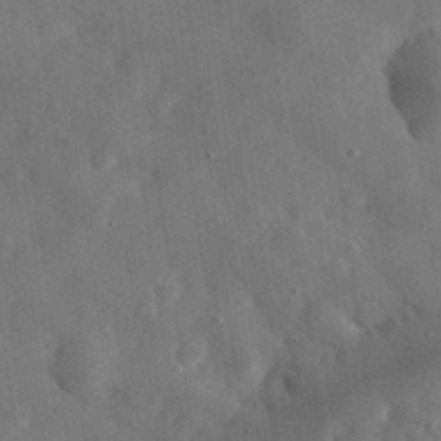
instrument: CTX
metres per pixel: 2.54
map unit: eHh
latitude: 31.1781
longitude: -77.2159
